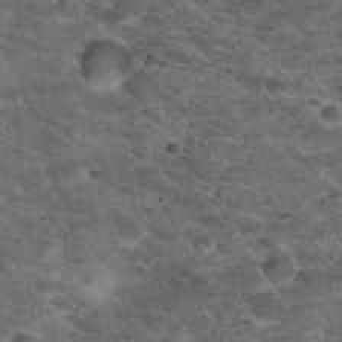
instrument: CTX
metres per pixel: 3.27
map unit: Nhu
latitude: 29.6127
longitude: -49.8394
